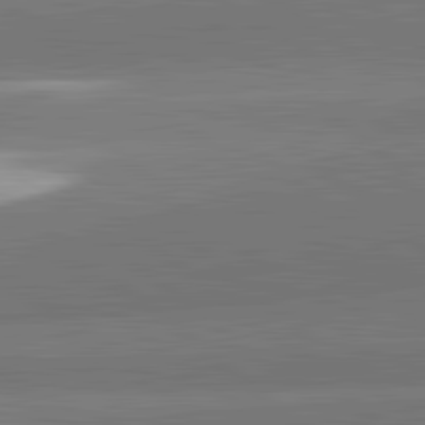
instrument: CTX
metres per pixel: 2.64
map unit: lApd
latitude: 82.3467
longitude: 161.5966
